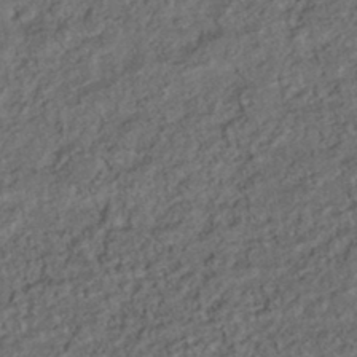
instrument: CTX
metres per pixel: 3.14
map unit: HNhu
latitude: -45.5777
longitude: 103.9556
